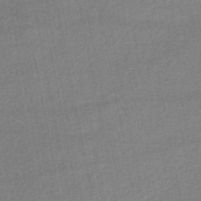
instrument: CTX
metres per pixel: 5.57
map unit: HNhu
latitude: -48.4251
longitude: 101.5210
